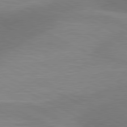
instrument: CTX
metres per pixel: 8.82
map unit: lApd
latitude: 80.8569
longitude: 124.5196
